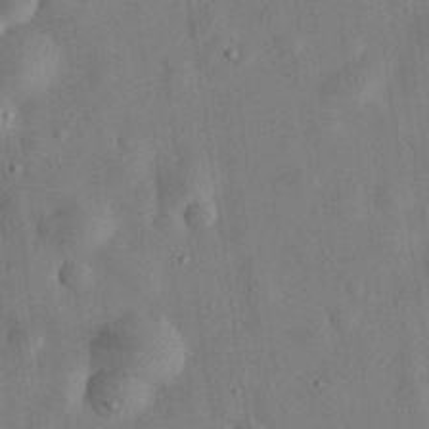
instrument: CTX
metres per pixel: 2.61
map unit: eHh
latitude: 32.6302
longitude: -75.7639
